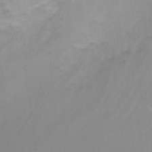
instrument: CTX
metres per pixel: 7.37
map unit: Ht
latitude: -2.3873
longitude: -24.4978
